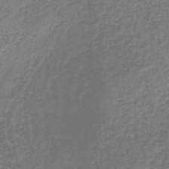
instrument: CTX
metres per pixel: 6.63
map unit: HNb
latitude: -41.4265
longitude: 49.7856
